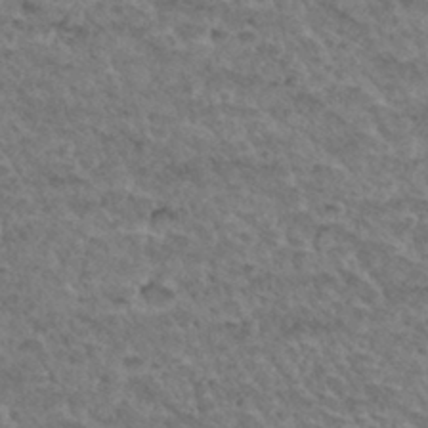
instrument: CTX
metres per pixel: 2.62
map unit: Hto
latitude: 32.2711
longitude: -48.8002
